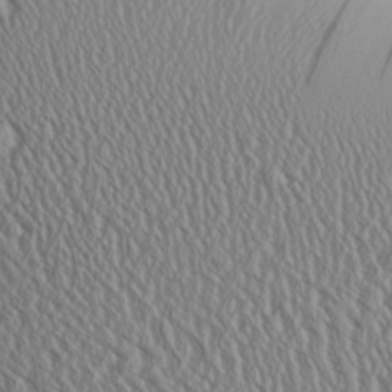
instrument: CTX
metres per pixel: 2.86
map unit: Aa
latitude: 24.3656
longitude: -135.6883
